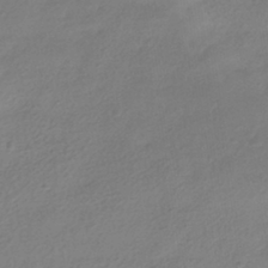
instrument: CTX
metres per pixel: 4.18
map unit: HNhu
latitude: -41.2565
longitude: 94.0850
